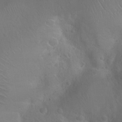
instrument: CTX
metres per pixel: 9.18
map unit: Nhu
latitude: 24.3089
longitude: -52.4412
